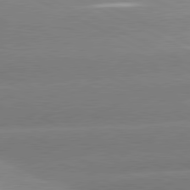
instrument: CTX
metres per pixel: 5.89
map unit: lApd
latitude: 80.8380
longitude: -151.9717
